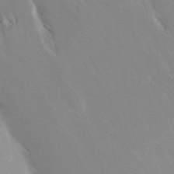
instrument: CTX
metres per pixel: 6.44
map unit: eHh
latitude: 31.6694
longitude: -57.6504
